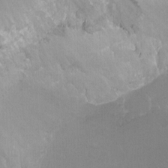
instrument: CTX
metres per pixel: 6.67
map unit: Ht
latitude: -13.1053
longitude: -43.8017
